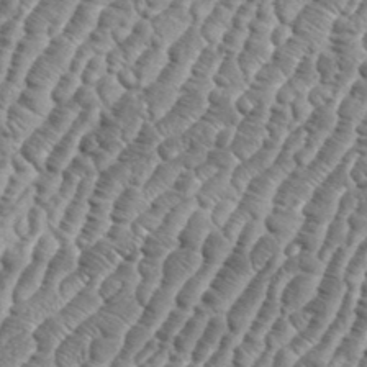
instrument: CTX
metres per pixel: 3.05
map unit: eHh
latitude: 36.7624
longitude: -136.9136
